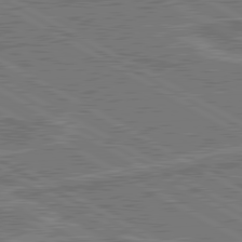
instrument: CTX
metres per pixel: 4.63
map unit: lApd
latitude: 80.6113
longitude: 119.2187
